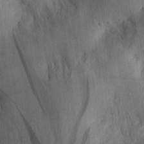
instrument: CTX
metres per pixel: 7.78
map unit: Aa
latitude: 30.5546
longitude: -142.7813
